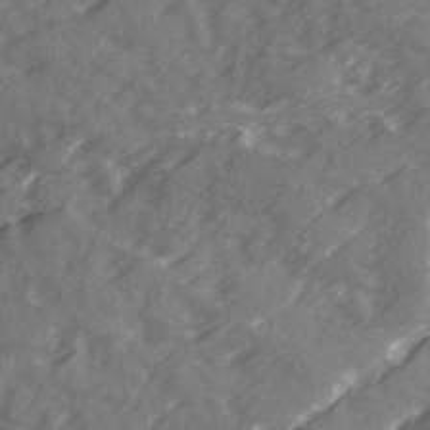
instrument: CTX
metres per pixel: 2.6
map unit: Ave
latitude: 19.5560
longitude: -130.9703
